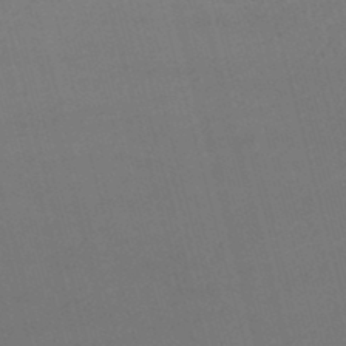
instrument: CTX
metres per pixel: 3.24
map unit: lHb
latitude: -47.8800
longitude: 61.5021
